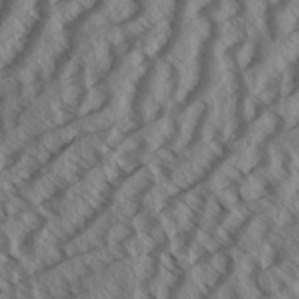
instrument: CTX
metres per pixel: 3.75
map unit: eHh
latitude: 33.5182
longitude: -140.3278
